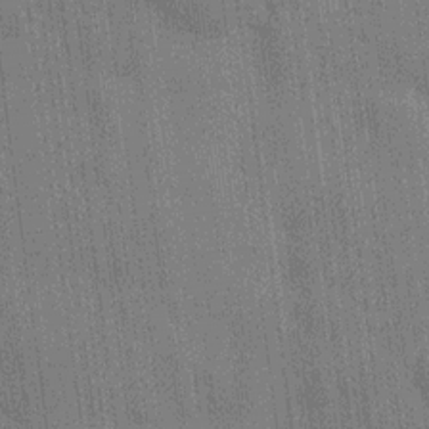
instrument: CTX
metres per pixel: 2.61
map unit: HNhu
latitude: 14.8569
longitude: 12.4251
